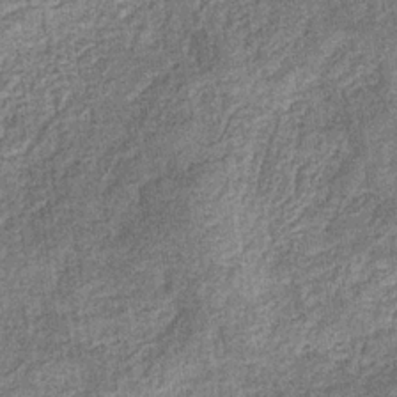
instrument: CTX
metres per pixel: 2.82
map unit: eHb
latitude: -31.5021
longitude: 72.8786
